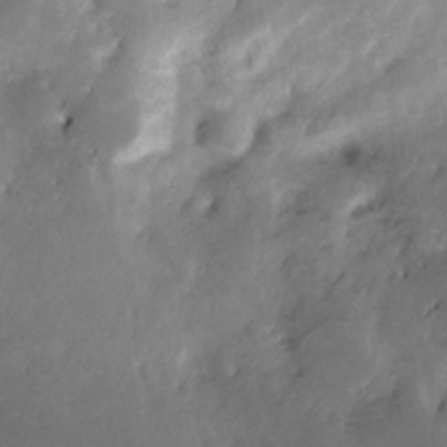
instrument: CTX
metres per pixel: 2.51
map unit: Nve
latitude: -25.2187
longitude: -108.8758
